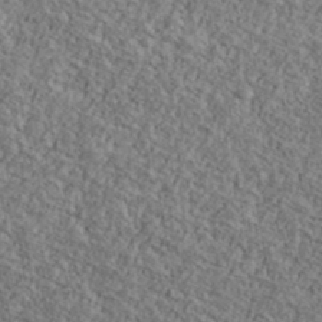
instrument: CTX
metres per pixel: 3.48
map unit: Ave
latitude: 40.9891
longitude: -110.7624
